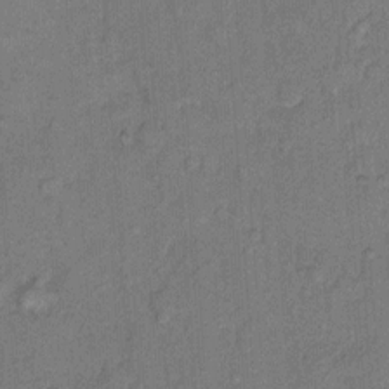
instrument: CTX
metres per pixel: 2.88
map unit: Hto
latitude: 8.8002
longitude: -61.7449
